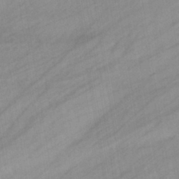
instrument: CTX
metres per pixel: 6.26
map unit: eHb
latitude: -39.5777
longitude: 81.8234
